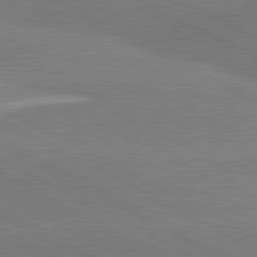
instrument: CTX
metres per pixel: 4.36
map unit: lApd
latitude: 81.3104
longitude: -153.0648
